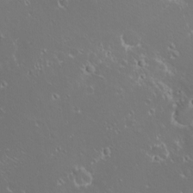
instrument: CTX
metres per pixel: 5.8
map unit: eHh
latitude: -8.8408
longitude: -69.4993
